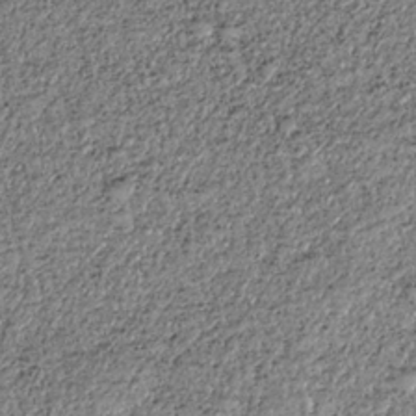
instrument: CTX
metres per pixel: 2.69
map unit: HNhu
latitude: -36.8974
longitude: 33.8423
